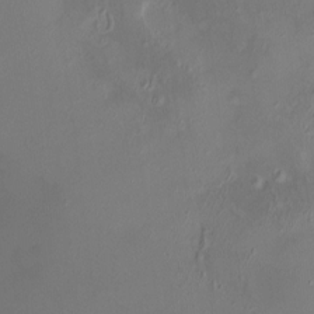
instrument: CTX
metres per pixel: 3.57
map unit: HNhu
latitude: 7.2726
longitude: 11.0487
